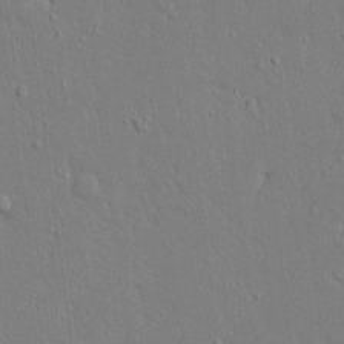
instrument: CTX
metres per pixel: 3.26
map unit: Ave
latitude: 17.3293
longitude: -140.8002
